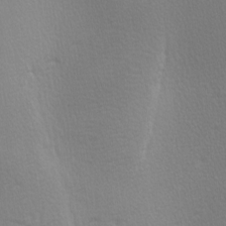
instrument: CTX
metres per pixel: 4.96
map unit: lAa
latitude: -10.3873
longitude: -125.4993
